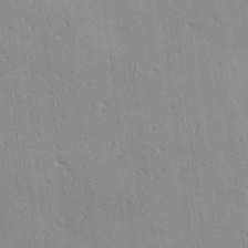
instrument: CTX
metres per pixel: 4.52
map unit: Nve
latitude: -9.1620
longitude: 174.2739
